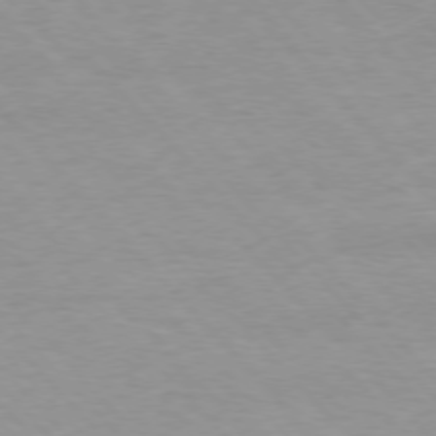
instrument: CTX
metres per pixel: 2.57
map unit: Ap
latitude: -76.9920
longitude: -87.9528
